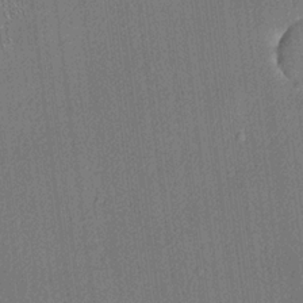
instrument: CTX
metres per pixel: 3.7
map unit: lHvf
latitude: 20.8758
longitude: 141.6344
